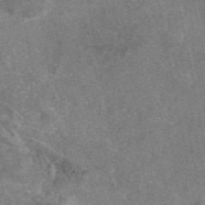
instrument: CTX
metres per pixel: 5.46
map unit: eAb
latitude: 47.2915
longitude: 108.1228
